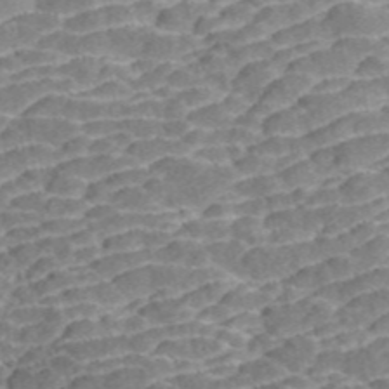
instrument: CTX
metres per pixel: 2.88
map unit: ANa
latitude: 45.3671
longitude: 37.5210
